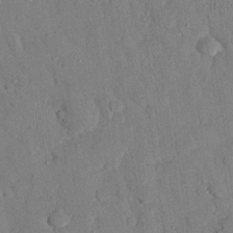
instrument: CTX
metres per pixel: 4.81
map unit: eHh
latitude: 26.7813
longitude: -79.0459
